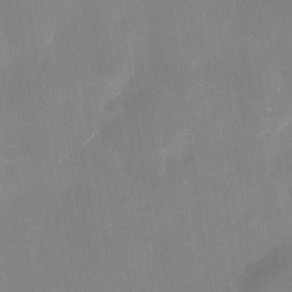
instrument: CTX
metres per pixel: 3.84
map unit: Nhu
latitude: -28.4062
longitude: -62.7247
